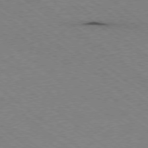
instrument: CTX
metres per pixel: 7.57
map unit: Ap
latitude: -78.4818
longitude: -84.9325
